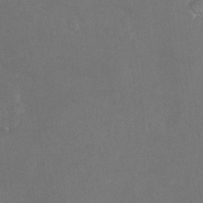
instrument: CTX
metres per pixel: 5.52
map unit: Hto
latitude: -7.5399
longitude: -35.7260
